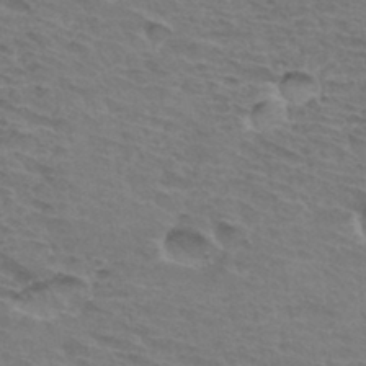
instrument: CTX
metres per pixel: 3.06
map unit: Hto
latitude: 33.4237
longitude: -45.6127
